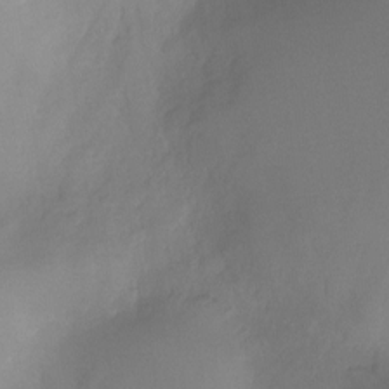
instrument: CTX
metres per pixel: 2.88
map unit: Nhu
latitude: -9.1620
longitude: -46.7813
